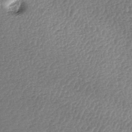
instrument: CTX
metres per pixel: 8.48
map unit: lAa
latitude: -5.1809
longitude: -127.4804
